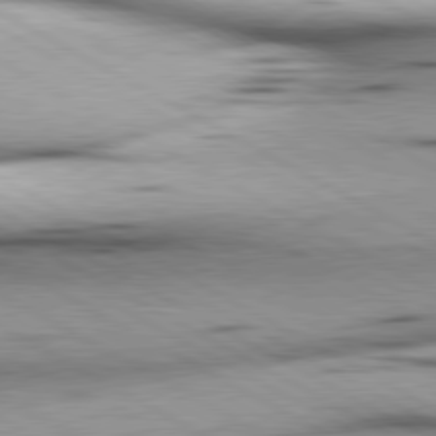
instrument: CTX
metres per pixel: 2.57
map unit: lApd
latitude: 80.3467
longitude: 157.1620
